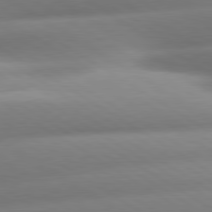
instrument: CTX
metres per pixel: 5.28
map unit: lApd
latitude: 80.4412
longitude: -161.2915
